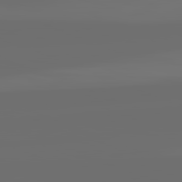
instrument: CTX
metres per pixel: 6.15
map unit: lApd
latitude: 82.2522
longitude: -164.9325
